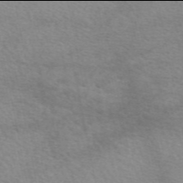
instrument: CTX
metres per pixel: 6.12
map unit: eAb
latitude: 49.9906
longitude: 120.8030
